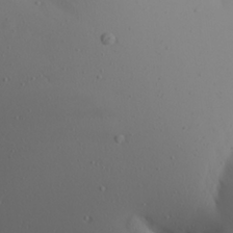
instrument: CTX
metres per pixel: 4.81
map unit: Aa
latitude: 25.3670
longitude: -144.5734
